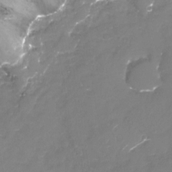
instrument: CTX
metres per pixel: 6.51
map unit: Nhu
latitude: -13.5021
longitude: -69.5371
